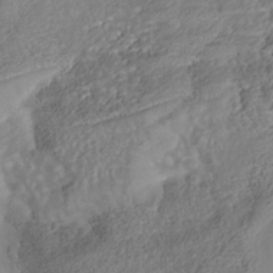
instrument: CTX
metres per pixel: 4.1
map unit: Nhe
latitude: -37.5399
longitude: -118.8002
